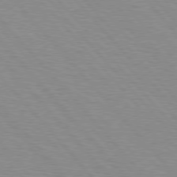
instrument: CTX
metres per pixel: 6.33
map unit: Hpe
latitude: 76.5734
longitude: -153.6127
